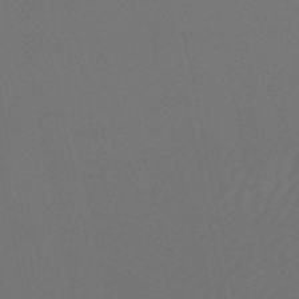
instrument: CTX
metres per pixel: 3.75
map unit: lHb
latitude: -50.9542
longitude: 80.8408
